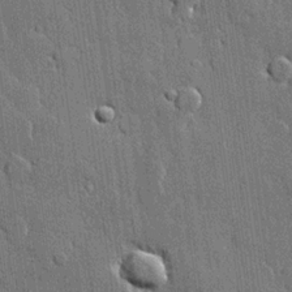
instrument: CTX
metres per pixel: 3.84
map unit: lHvf
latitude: 21.2537
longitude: 145.6533
